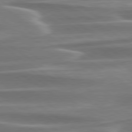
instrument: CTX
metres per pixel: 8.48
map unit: lApd
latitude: 79.6127
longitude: -114.2711
